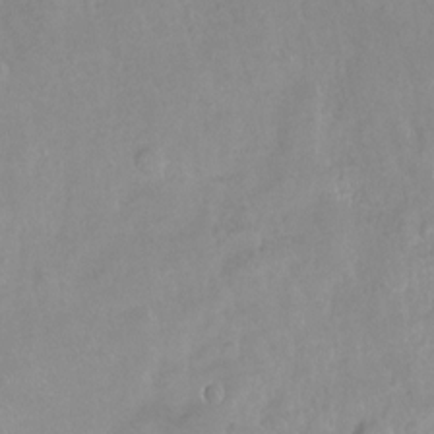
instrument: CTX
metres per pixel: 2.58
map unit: Ht
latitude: -14.6141
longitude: -42.3656
